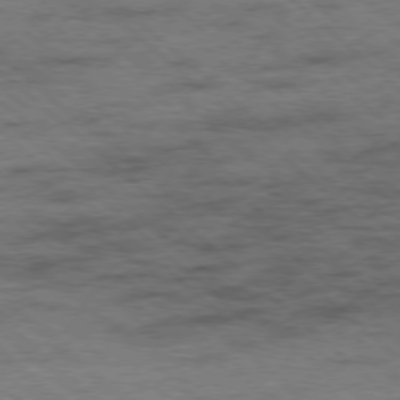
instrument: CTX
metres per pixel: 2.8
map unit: Ap
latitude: -78.3684
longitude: -50.8758
